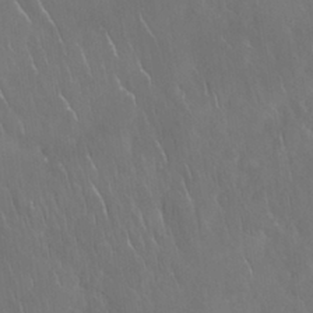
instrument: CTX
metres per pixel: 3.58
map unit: Nhu
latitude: 27.9528
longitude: -63.1403
